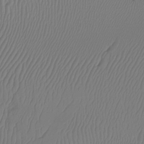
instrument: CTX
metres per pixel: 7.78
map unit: Htu
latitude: -12.6141
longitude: -46.5924
